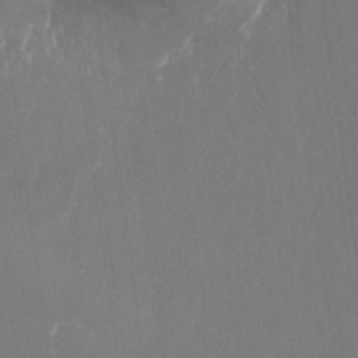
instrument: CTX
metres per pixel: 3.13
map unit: Nhu
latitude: -28.0472
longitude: -68.6491
